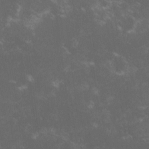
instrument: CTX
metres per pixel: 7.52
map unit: lHvf
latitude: -13.8800
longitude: -102.5546
